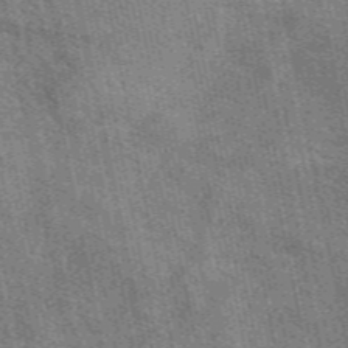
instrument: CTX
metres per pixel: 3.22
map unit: eAb
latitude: 50.4412
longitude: 112.4818
